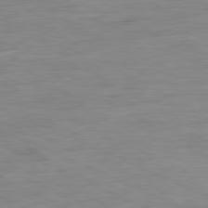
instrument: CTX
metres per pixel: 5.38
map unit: Ap
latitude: -80.4251
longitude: -92.4601
